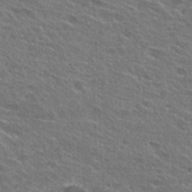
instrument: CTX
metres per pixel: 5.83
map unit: Hto
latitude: 26.1767
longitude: -44.1011
